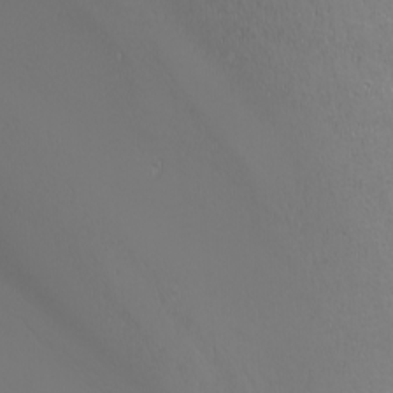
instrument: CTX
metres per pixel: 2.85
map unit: Nhu
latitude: -6.0472
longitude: -89.7450
